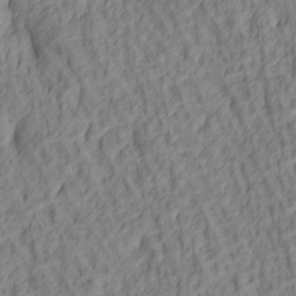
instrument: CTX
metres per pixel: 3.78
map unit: lAa
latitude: 4.8002
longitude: -116.1200
